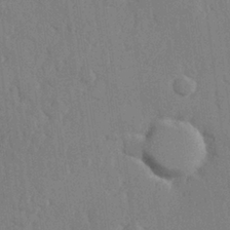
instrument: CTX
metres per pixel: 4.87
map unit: Hve
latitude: 26.5546
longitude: 151.0109
